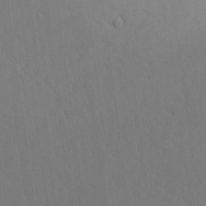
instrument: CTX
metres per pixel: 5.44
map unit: Aa
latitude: 25.2159
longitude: -137.1215
